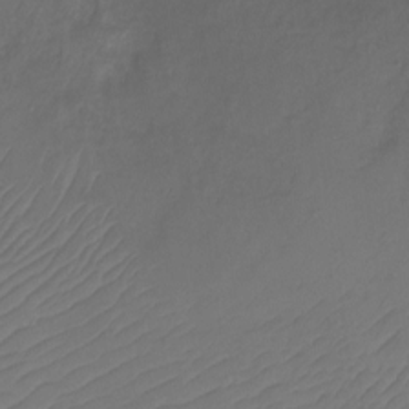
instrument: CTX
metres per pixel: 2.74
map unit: Ht
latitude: 1.9906
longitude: -34.7057
